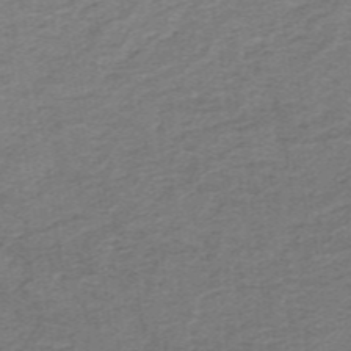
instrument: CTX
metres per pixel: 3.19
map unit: lHb
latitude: -41.1431
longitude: 54.3873
